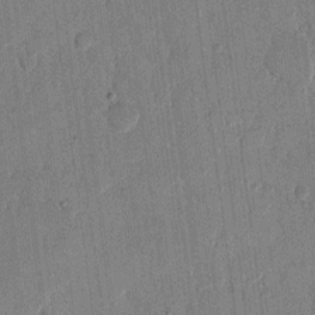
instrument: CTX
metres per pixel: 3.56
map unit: eHh
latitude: 13.2537
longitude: -68.4979
